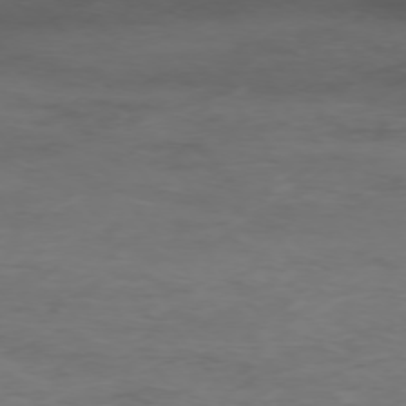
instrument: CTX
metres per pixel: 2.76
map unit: Hpe
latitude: -75.6344
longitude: -19.8961
